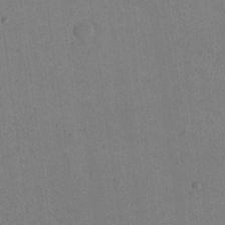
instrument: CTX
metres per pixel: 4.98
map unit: eHh
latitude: 16.5735
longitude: -67.7071
